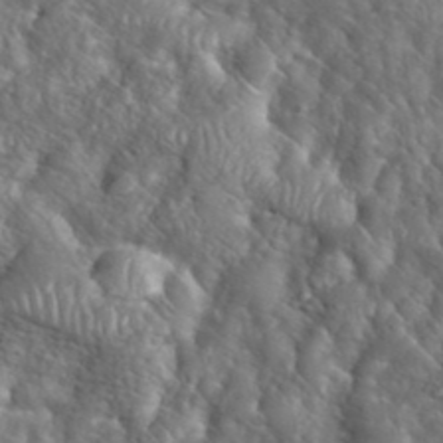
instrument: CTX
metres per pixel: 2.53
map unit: eHh
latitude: 39.8016
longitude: -57.5182
